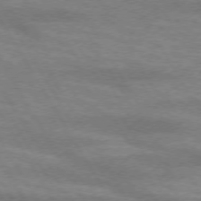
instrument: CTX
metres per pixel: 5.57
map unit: lApd
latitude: 73.8962
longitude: -55.8394
